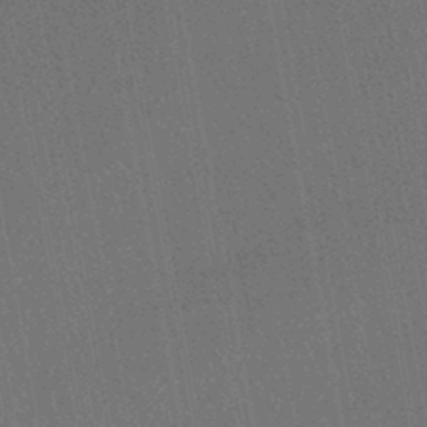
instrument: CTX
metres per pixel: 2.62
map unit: HNhu
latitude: -45.5588
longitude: 99.5966
